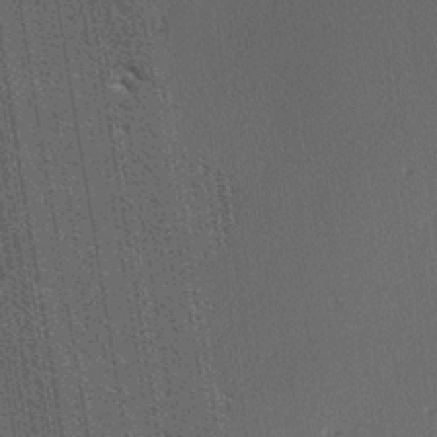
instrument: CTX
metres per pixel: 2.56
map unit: lAa
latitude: -7.6155
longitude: -124.2712
